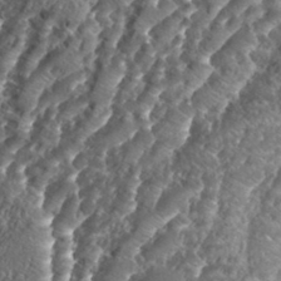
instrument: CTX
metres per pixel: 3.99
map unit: eHh
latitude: 34.6490
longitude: -137.0081
